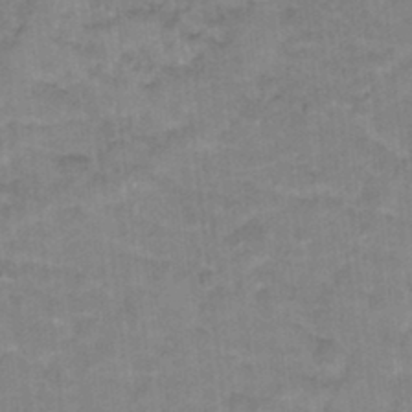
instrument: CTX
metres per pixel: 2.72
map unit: Hto
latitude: 17.6505
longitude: -35.1403
